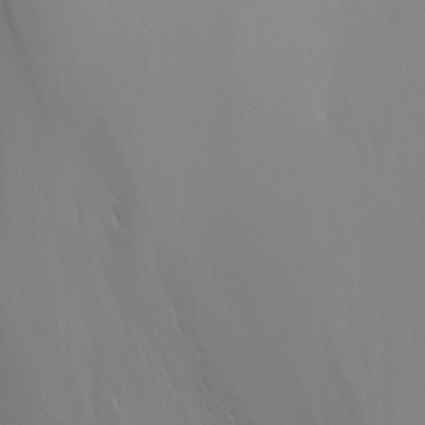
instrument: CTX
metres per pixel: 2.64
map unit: Nhu
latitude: -6.2361
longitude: -90.0255
